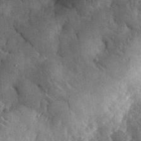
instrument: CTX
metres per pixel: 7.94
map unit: eHh
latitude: 33.0836
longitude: -80.0444
